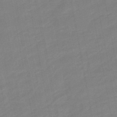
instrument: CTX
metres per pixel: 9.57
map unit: eHb
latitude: -47.6910
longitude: 89.1053
